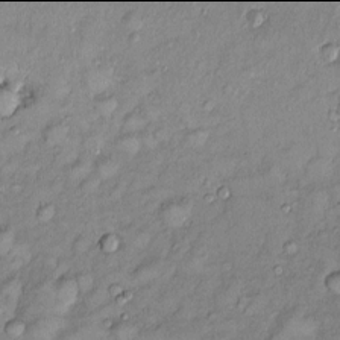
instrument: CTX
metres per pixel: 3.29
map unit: Htu
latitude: -6.0094
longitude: 159.0486
